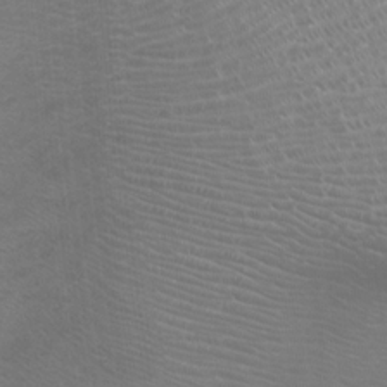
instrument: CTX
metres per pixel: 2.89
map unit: Nhu
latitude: -7.8422
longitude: -92.1011
